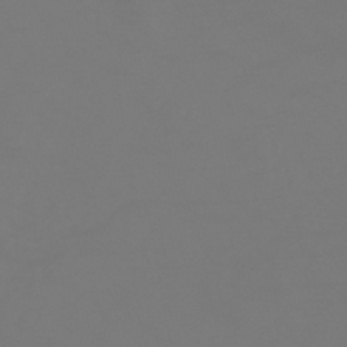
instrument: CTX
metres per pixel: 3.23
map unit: HNhu
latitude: -46.6140
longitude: 90.5952
